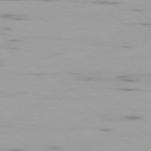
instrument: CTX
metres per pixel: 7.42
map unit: Ap
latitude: -79.5021
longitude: -102.3278
